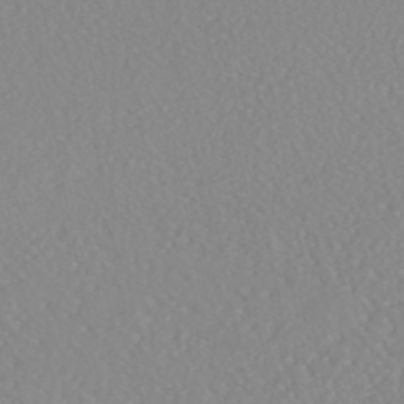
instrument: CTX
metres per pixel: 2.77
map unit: HNhu
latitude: -46.8219
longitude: 104.4818
